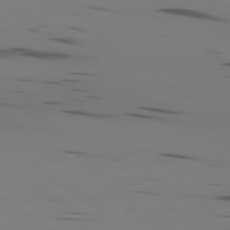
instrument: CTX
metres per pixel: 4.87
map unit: Ap
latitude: -79.6155
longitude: -62.2901
